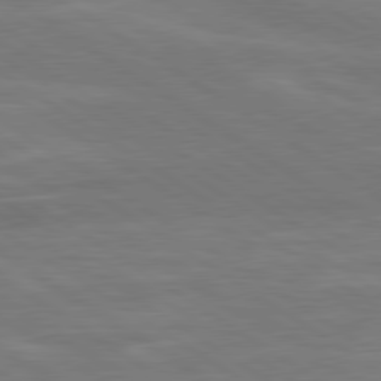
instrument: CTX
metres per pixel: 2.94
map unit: lApd
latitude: 79.7828
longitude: -125.4804
